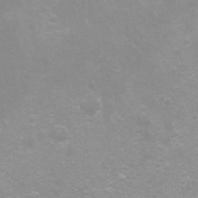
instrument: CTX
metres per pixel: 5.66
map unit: Hto
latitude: -7.1053
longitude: -38.5924
